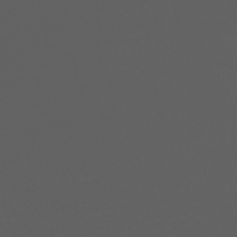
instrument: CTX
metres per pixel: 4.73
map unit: HNhu
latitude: -47.0486
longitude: 103.3510
